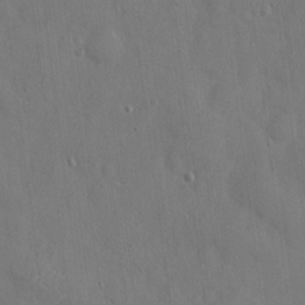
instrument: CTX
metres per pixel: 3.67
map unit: eHh
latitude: 7.9339
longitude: -68.6869
